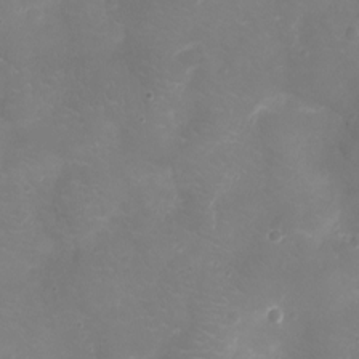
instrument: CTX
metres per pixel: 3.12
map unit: Ht
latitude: -7.9556
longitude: -18.5545
